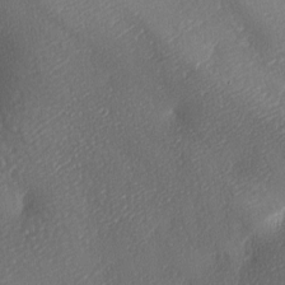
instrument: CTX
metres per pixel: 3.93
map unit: lAa
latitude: -8.4818
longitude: -127.9528
